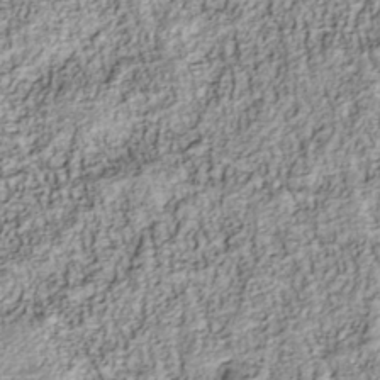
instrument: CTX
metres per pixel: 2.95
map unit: Nhu
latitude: -40.5951
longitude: -83.9339
